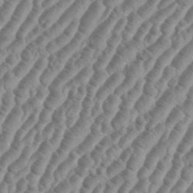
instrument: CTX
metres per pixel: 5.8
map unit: eHh
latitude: 36.2901
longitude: -136.0444
